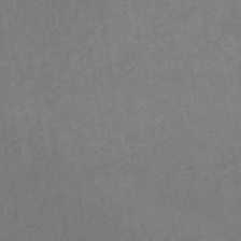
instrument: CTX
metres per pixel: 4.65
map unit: lHb
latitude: -34.6518
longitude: 66.7652
